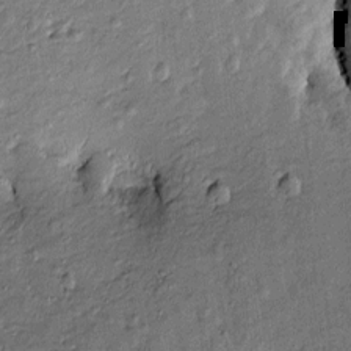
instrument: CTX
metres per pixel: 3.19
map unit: Htu
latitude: -7.8611
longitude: 177.4643
